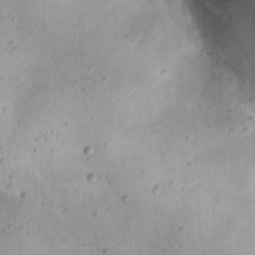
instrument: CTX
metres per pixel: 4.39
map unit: Nhu
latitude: 22.1956
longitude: -72.8758
